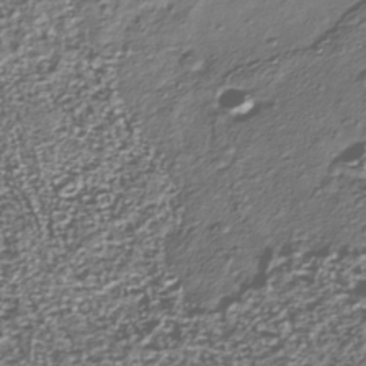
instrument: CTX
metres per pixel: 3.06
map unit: Nhu
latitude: -39.5399
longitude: -81.8961
